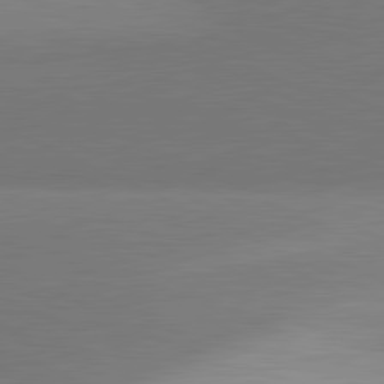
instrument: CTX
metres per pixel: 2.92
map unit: lApd
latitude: 81.6316
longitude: 150.4251
